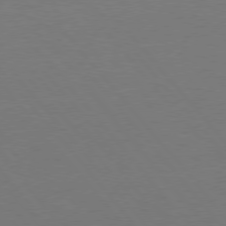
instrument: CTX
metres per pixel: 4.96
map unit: Hpe
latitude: 75.9339
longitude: -144.8191
